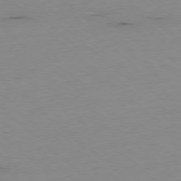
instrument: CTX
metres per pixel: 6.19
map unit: Hpe
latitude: -78.1794
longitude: 12.7463
